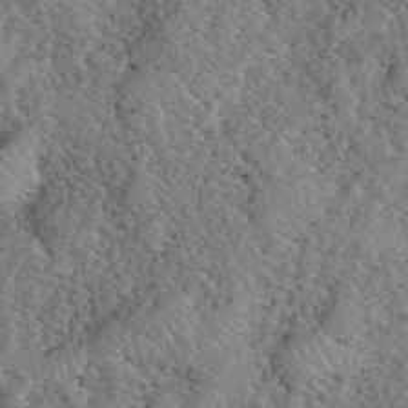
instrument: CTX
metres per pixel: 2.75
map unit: eHh
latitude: 40.6868
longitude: -56.6679
